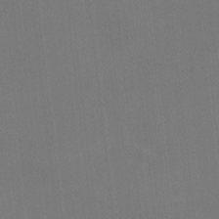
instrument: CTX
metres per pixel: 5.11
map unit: HNhu
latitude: 5.8016
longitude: 4.2550
